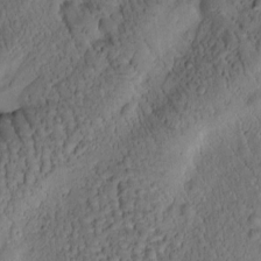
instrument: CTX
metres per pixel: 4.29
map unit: Htu
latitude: -1.3321
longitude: 170.7463
